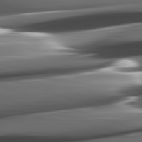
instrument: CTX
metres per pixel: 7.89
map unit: lApd
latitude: 82.5167
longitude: -145.1025
